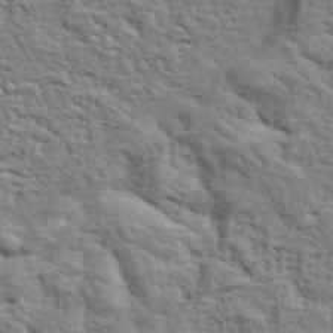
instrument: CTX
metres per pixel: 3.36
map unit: eHh
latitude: 37.4616
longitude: -82.1199
